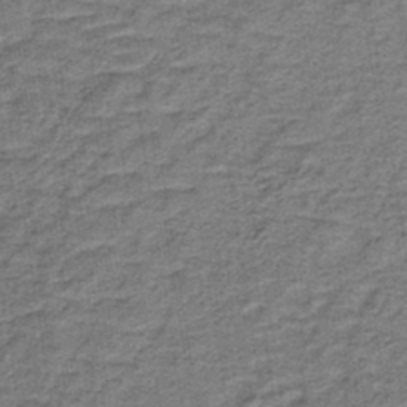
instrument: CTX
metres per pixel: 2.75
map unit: lHb
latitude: -40.9164
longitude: 55.3132
